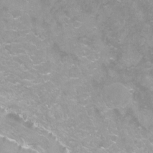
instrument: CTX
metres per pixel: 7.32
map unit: Nhu
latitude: -12.8030
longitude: -58.1956
